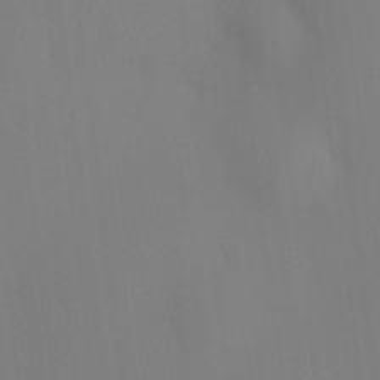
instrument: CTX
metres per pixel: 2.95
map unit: HNhu
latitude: 12.7246
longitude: 11.8611
